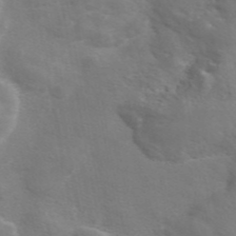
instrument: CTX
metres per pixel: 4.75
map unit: eAb
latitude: 45.0836
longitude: 125.7855
